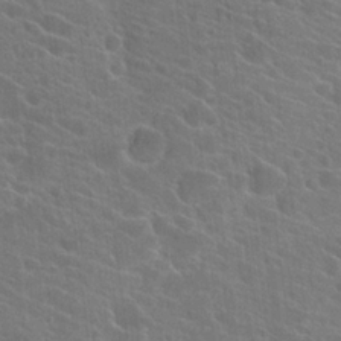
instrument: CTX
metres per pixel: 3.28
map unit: Hto
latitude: 23.2726
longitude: -39.5560
